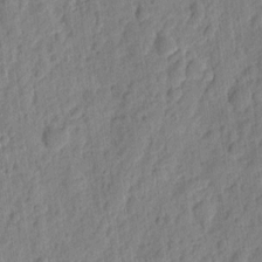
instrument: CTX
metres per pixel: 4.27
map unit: eHh
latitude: 7.9906
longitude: -74.8380
